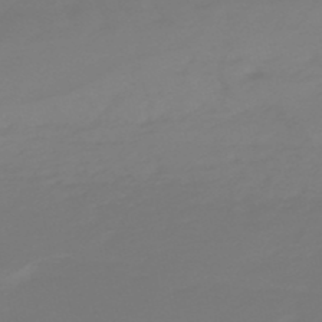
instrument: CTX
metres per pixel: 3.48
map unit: lHb
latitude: -49.8234
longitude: 79.9178
